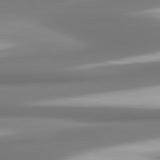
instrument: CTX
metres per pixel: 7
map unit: lApd
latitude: 80.3467
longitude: 178.5384
